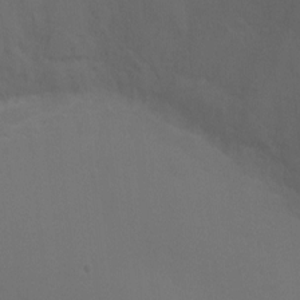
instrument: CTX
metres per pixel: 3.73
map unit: Ht
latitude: 1.6694
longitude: -24.8569
